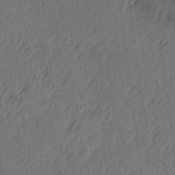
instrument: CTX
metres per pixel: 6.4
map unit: Ave
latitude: 13.7261
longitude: -106.4790
